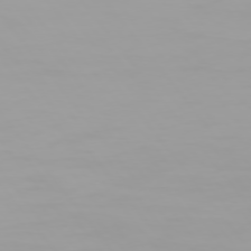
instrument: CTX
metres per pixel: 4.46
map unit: Hpe
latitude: 75.3860
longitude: -126.8758
